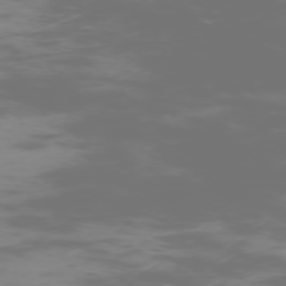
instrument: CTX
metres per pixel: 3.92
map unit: Hpe
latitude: -74.0094
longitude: 6.3873
